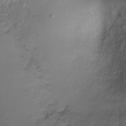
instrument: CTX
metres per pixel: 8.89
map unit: Ht
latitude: -6.3684
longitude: -34.2522
